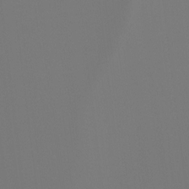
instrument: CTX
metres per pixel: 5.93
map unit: Hto
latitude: -7.8233
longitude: -51.7260
